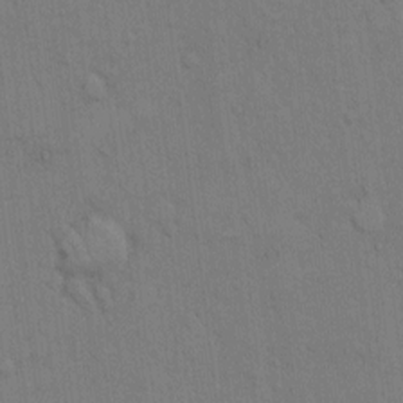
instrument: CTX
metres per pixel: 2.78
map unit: Hto
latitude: 8.4979
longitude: -61.0080
